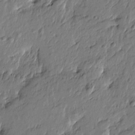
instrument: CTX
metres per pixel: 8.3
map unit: Htu
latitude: -5.3698
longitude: 179.1809
